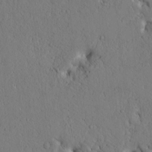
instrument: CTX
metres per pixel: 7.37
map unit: Htu
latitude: -2.3873
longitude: 170.5952
